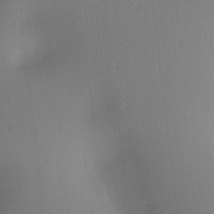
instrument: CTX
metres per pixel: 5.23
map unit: lAa
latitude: 2.1766
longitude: -115.9339
